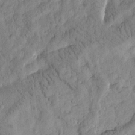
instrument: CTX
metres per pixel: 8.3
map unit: Htu
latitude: -3.9367
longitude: 173.8233
